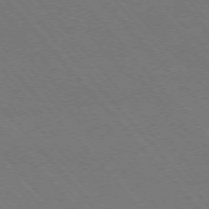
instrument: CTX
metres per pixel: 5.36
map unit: Hpe
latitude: -76.4440
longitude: -13.0270
